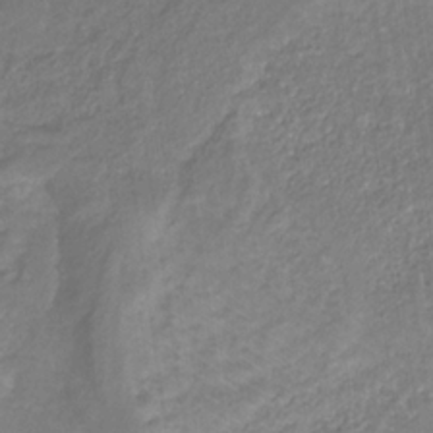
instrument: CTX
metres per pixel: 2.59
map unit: eHb
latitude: -31.4643
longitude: 67.2376
